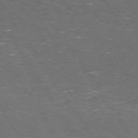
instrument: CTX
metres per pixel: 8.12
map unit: Hpe
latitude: 73.8773
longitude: -124.7435
